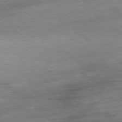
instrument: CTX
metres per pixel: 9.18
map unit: Ap
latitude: -79.0486
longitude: -91.8583
